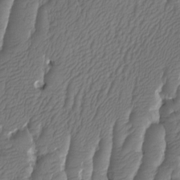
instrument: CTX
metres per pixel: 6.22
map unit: HNhu
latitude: -1.3132
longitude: 14.2362
